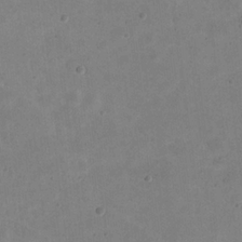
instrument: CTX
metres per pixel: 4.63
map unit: eHh
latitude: 20.4979
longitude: -63.5749
